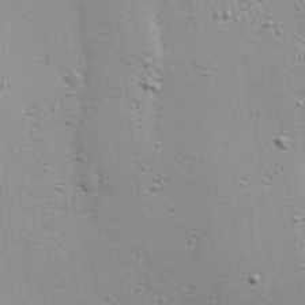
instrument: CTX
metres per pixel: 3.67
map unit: Hve
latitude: 23.1970
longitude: -96.8758
